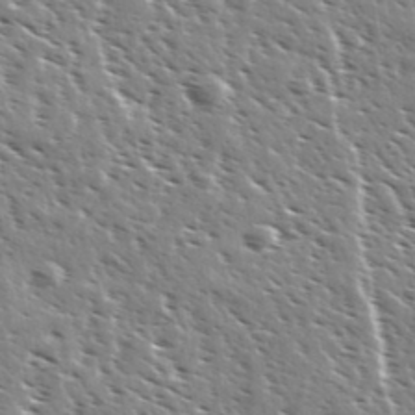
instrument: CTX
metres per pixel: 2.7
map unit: Ave
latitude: 36.8191
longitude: -110.3656
